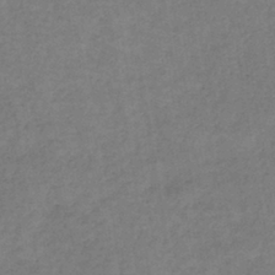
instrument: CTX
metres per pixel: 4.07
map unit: lHb
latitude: -39.0487
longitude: 72.6707
